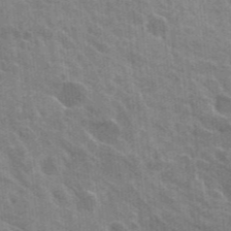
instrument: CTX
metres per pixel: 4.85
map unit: Hto
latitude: 25.4048
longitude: -36.8758
